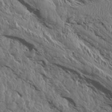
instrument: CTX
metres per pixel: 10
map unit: Aa
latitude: 14.4790
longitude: -143.2537
